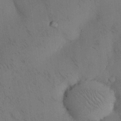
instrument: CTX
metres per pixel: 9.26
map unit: Nhu
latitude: 28.9136
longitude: -71.9528
